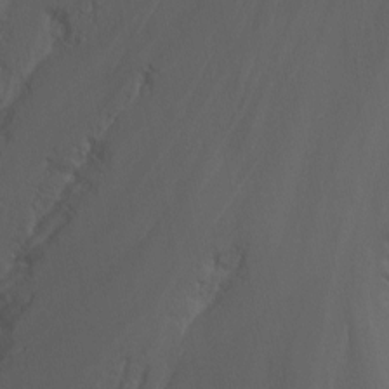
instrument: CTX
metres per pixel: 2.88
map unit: Nhu
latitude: -6.8219
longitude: -90.0255
